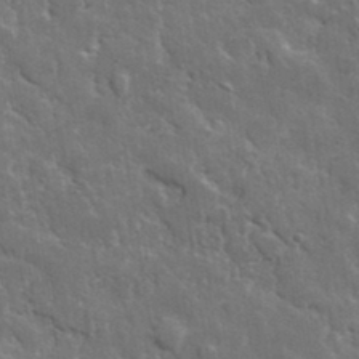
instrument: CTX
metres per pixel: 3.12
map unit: lHvf
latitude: 34.6679
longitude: -87.9528
